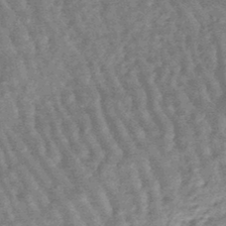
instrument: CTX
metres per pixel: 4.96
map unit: lHb
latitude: -47.4832
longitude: 77.6155
